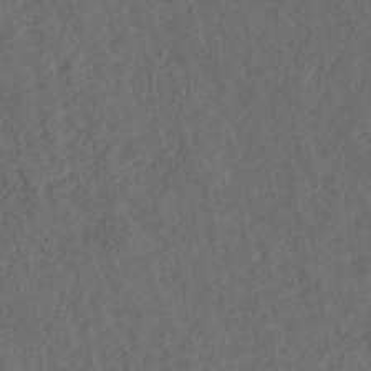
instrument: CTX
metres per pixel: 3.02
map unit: ANa
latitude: 39.9150
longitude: 18.3684
